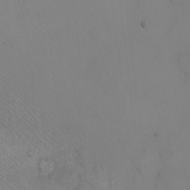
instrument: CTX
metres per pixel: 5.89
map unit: eHh
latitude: -9.9178
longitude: -67.6316
